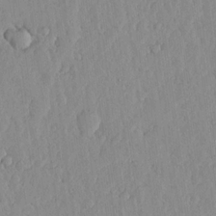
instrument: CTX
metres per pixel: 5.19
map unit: lHvf
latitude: 17.2348
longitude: -116.0444
